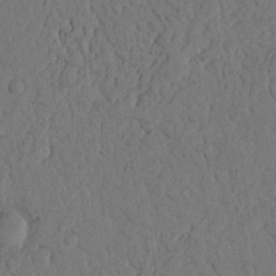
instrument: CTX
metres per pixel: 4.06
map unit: Nhu
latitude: 20.2712
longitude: -75.8394
